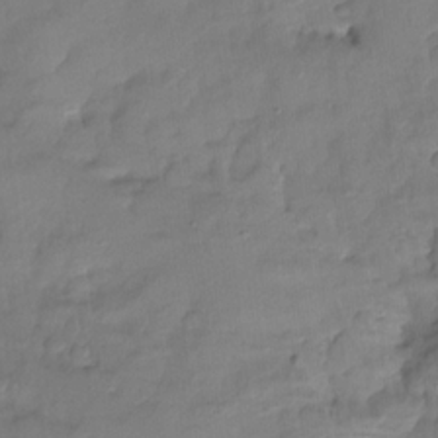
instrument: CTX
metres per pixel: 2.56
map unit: Ht
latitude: -14.4629
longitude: -52.9703
